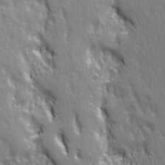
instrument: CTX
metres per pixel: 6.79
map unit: Ave
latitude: 21.7450
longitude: -135.0080
